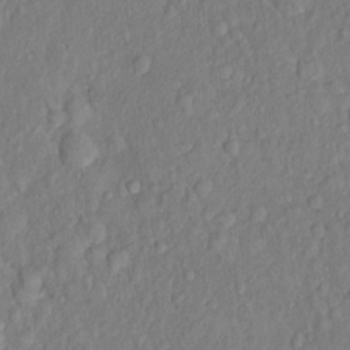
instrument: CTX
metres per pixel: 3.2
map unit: Nhu
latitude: 1.1970
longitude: -14.3657
